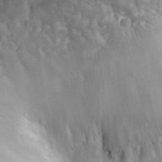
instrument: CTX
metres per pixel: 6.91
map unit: eHh
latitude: 28.4034
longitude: -78.0444
